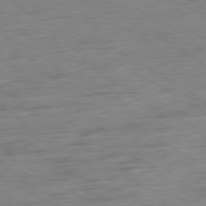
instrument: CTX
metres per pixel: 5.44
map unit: Ap
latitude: -79.8611
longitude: -63.9339
